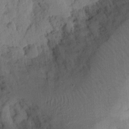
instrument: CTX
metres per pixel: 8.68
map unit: Ht
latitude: 9.8017
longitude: -74.7813
